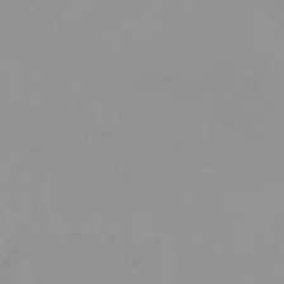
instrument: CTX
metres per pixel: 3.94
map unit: eHh
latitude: -1.5966
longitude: 19.5588
